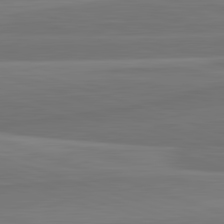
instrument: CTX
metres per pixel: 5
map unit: lApd
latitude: 82.5923
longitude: 168.1605
